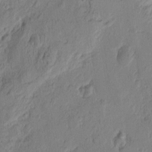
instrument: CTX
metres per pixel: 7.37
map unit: Htu
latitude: -1.1998
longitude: -176.9513
